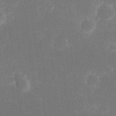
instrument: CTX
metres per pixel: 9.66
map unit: eHh
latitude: 20.5735
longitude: -69.0270
